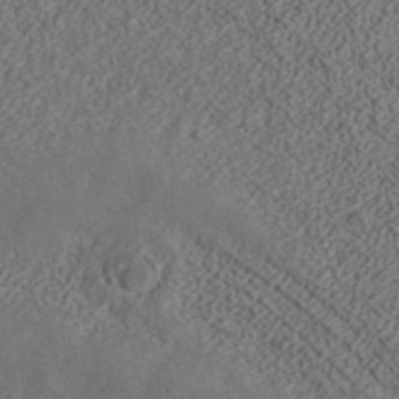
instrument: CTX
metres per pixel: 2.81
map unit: ANa
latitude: 37.3104
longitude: 19.7667
